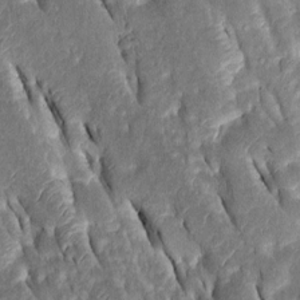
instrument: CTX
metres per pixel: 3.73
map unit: Htu
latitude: -0.4818
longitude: 148.4062
